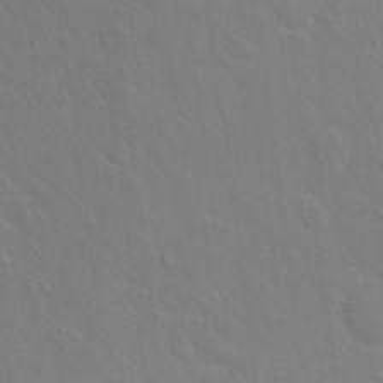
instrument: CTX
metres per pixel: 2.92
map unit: Hto
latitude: 16.4412
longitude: -39.6316
